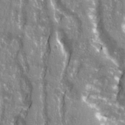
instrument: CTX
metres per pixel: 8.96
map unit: Ave
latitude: 21.1214
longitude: -133.0081
